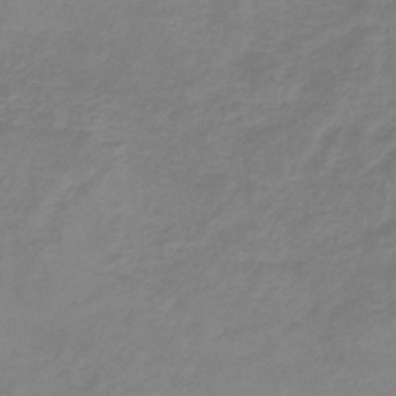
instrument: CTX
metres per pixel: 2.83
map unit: eHb
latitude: -33.0865
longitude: 71.2187
